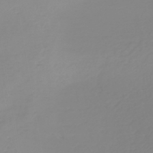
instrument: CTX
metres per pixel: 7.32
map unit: lHb
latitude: -44.5763
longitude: 54.3306
